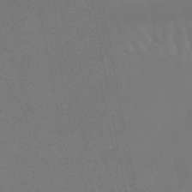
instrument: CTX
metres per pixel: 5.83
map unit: eHb
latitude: -46.7274
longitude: 78.9163
